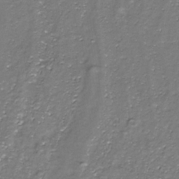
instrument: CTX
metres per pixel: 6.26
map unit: Nhe
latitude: -35.8044
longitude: -89.7450
